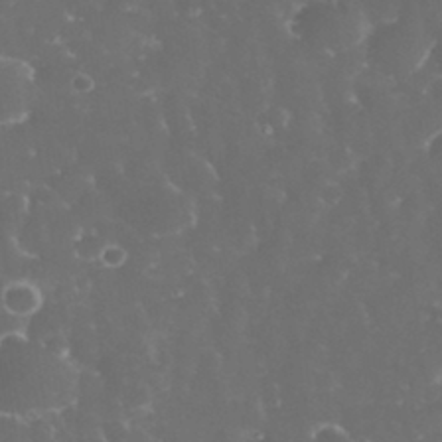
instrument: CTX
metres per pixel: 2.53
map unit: eHh
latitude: 32.7813
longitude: -63.4994
